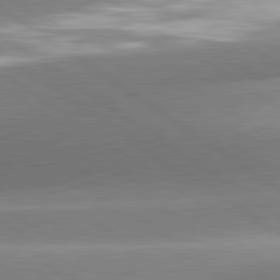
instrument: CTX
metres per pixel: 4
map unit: lApd
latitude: 81.3293
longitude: -157.8205
